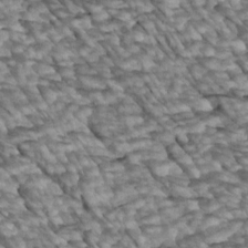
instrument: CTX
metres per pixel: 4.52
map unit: Htu
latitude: 2.3278
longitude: 143.6910
